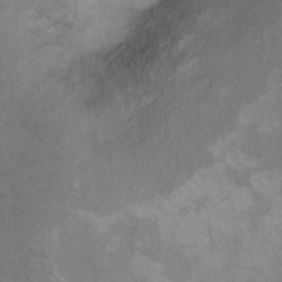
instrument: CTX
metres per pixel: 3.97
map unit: Ht
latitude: 5.5560
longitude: -36.5546
